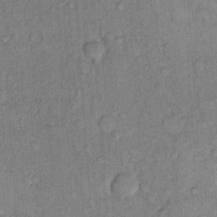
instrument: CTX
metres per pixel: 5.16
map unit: Hto
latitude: 10.7624
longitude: -61.6505
